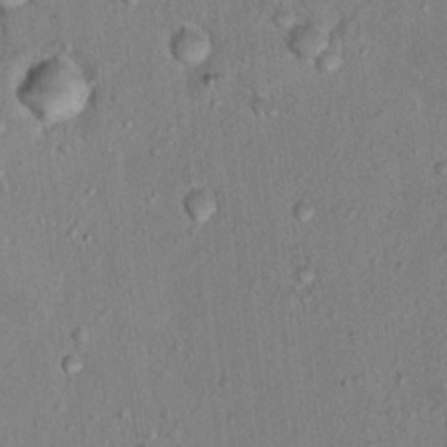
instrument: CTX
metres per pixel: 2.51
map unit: Nhu
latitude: 13.3671
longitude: -36.7624
